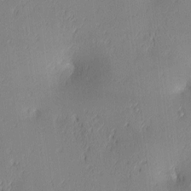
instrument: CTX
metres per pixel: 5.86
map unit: lAa
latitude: 3.7827
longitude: -117.4426
